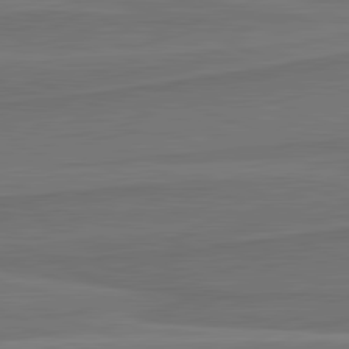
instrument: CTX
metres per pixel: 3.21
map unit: lApd
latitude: 82.0444
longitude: 168.5762
